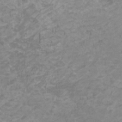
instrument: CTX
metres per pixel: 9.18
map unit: HNhu
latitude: 2.5734
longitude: -2.1955
